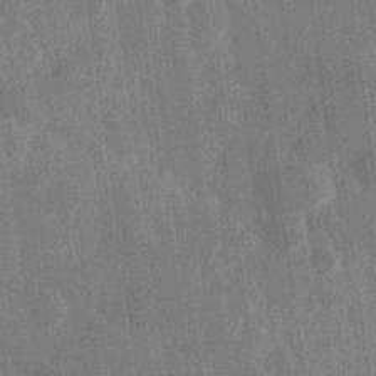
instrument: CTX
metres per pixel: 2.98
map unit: Hve
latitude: 27.6127
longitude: 147.4265
